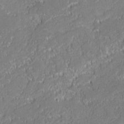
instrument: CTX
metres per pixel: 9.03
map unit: lAvf
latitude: 0.3278
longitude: -107.8016
